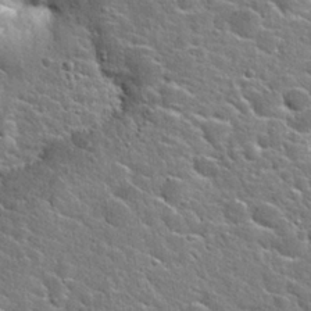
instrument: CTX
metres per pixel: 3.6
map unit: Hto
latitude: 24.3656
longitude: -44.5546
